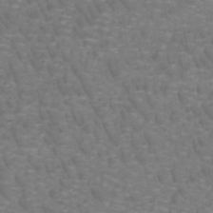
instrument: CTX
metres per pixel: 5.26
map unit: lHb
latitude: -42.1605
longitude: 55.2376
